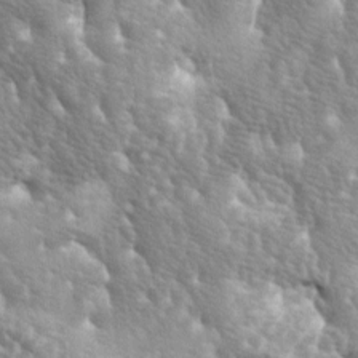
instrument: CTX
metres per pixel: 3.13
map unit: lAa
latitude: -6.3306
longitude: -125.6316
